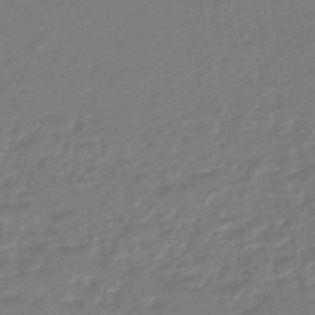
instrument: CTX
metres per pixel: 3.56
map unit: HNhu
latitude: -46.4818
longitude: 89.5210
